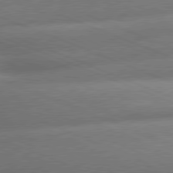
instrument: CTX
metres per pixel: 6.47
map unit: lApd
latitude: 79.8206
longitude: -166.6490
